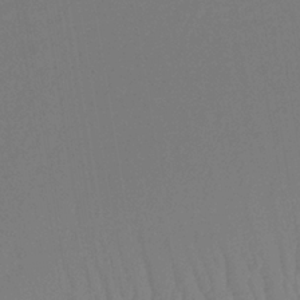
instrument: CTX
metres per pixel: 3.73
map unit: lHb
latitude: -33.6533
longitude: 67.1053
